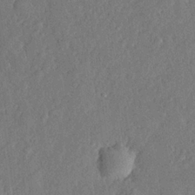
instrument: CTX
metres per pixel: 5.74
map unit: lHvf
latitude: 22.7246
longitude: 144.4818
